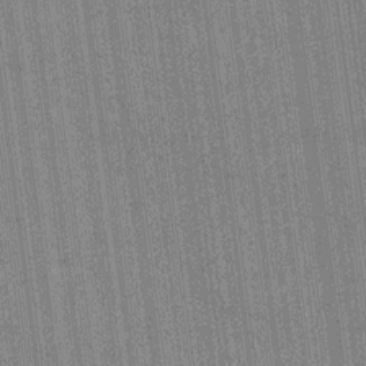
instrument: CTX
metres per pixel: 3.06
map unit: HNhu
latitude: 1.1592
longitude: -5.6883
